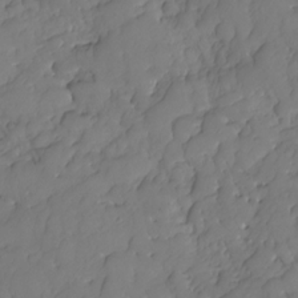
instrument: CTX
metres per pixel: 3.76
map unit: HNhu
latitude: -25.0864
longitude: 49.4644
